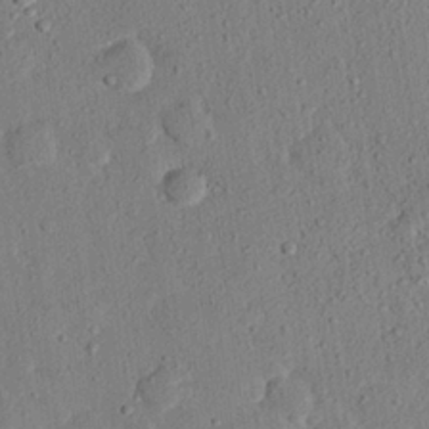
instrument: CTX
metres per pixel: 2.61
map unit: eHh
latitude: 24.9891
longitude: -80.7813
